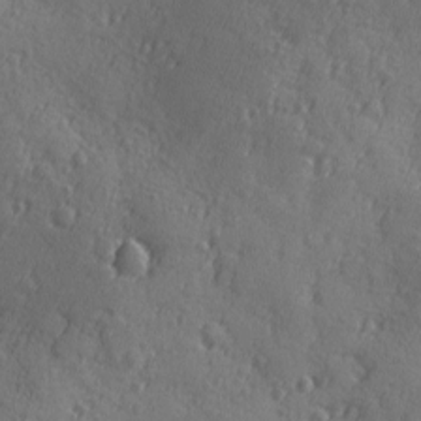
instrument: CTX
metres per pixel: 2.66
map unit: Ave
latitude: -9.2565
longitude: -118.9702
